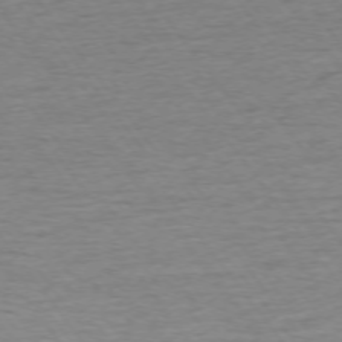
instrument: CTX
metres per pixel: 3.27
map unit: Ap
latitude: -74.3685
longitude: -79.1970
